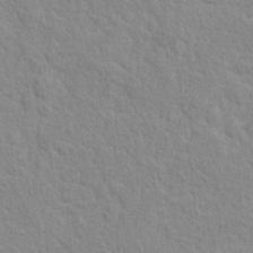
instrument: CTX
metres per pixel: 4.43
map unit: Hto
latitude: 16.0822
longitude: -41.0647
